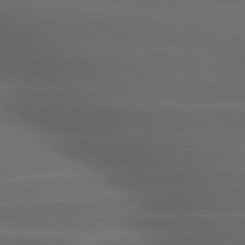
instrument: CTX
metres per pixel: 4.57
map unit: lApd
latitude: 79.3860
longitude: -118.5545
